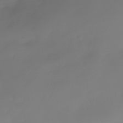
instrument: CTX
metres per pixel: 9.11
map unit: Nhe
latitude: -36.9541
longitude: -113.7072
